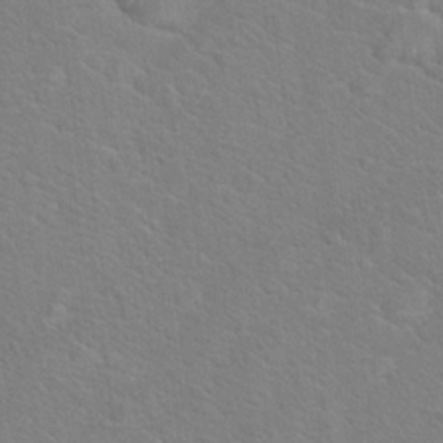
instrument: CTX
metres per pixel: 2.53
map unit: Hto
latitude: 19.5560
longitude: -44.2900
